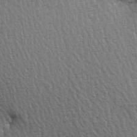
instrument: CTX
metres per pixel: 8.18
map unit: Hve
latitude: 3.4048
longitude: -121.0837
